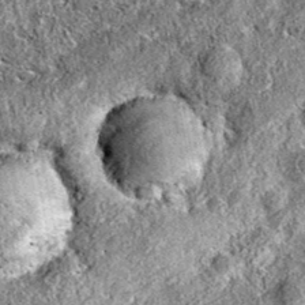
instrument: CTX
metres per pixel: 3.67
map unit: eAb
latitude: 36.5168
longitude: 110.4062
